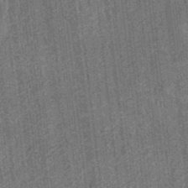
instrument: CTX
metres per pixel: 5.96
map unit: eHb
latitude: -35.1431
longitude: 79.1053
